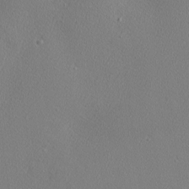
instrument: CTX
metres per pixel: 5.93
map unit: Nhu
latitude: 0.6679
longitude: -78.3090
